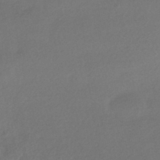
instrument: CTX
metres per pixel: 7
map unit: HNhu
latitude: -42.5573
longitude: 96.0850
